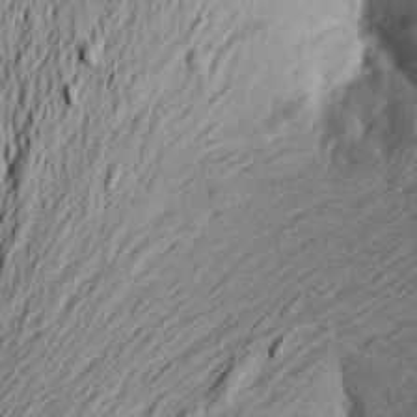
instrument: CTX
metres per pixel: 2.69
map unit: Aa
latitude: 23.9717
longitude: -149.4237
